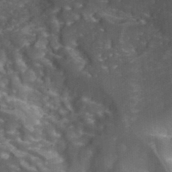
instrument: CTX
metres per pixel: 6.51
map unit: Hto
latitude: 35.8205
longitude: -46.6113
